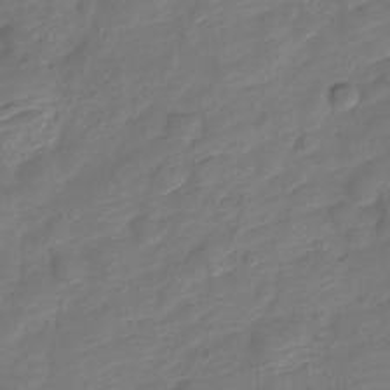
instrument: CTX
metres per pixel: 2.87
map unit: Nve
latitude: -19.4643
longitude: 108.0850
